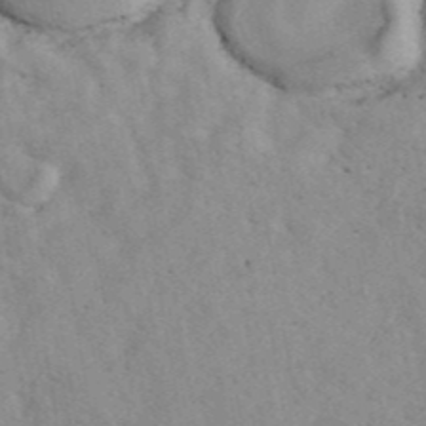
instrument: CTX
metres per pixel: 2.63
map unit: ANa
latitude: 43.3482
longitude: 26.6329
